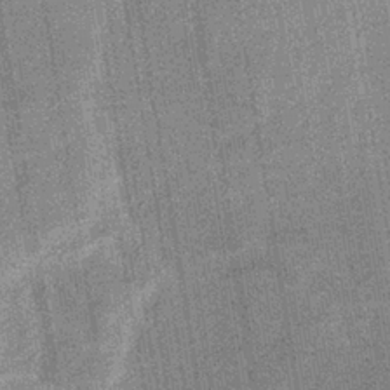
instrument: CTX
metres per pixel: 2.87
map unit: eHb
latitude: -35.9367
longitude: 74.1417
